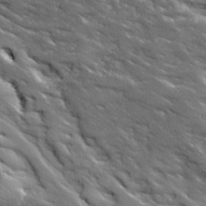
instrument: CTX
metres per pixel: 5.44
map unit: Ave
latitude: 19.0647
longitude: -135.9906
